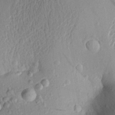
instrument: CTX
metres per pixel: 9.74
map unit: Aa
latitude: 22.4790
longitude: -149.9150
